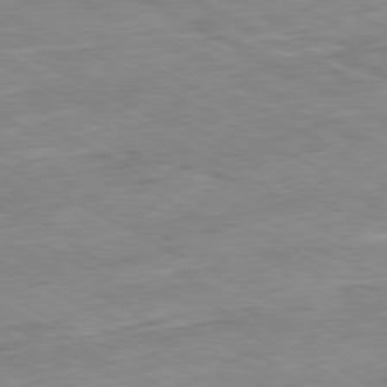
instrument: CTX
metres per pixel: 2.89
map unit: Ap
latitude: -80.7274
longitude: -80.7057
